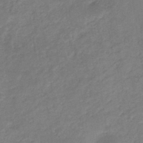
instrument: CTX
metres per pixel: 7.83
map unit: HNb
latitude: -43.7855
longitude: -39.5560
